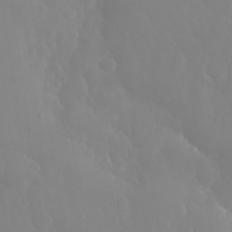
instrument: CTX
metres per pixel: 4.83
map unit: eHh
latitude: 33.4237
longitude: -59.5938
